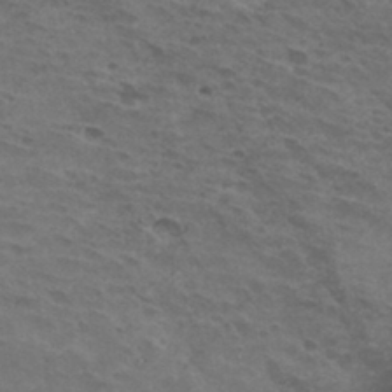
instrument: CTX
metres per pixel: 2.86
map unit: Hto
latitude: 32.4979
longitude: -45.3670
